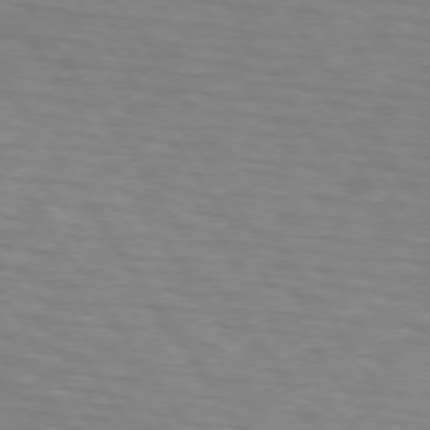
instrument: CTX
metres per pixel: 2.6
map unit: lApd
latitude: 74.3089
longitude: -77.3670
